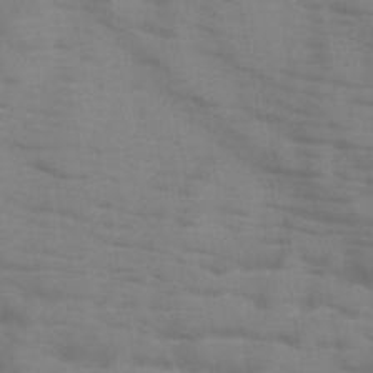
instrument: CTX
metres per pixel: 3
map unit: HNb
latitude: -46.8408
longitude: -47.8584
